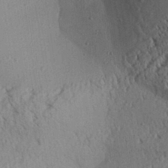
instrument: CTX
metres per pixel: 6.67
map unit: Aa
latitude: 31.2159
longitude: -138.2145
